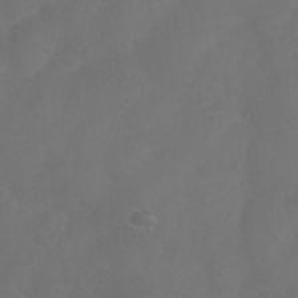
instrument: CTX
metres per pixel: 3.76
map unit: Nhu
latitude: 27.9150
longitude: -55.4993
